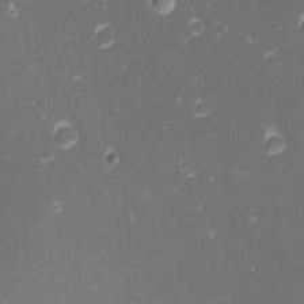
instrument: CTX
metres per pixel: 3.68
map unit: eHh
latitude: -1.2187
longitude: -80.2145
